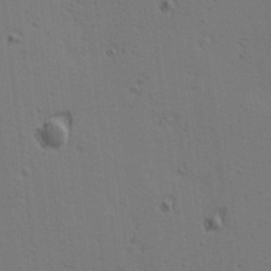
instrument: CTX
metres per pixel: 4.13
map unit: lAa
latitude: 12.8002
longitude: -108.1955
